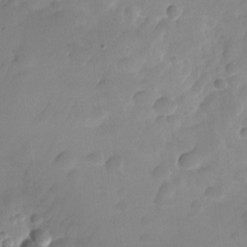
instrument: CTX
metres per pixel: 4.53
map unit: Nhu
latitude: -26.7274
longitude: -71.6883
